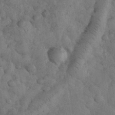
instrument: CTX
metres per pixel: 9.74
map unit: eHh
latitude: 34.0822
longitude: -68.2145
